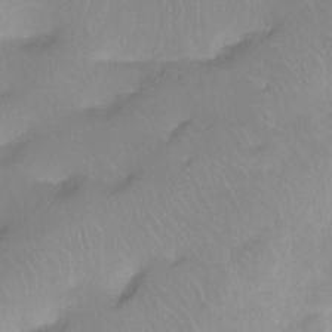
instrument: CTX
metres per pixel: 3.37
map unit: Nhu
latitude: -12.9353
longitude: -42.0255
